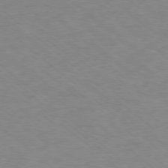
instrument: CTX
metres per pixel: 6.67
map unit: Ap
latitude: -77.6533
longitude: -76.8191
